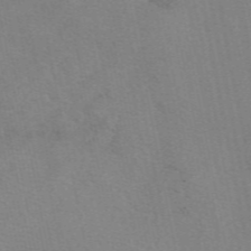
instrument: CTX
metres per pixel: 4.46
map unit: eAb
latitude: 50.2144
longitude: 104.8219
